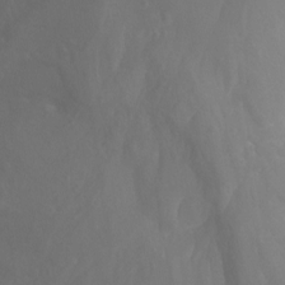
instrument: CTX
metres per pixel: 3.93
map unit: Nhu
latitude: -13.8800
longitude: -64.2334
